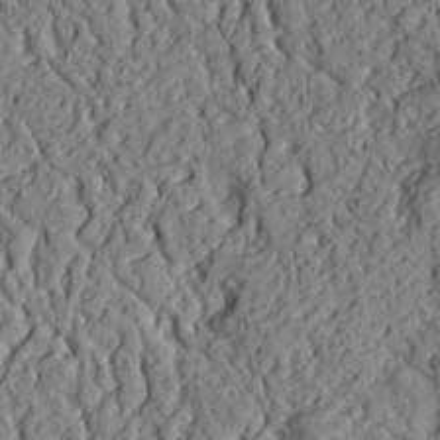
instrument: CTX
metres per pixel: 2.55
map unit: Aa
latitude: 27.3104
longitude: -130.5924
